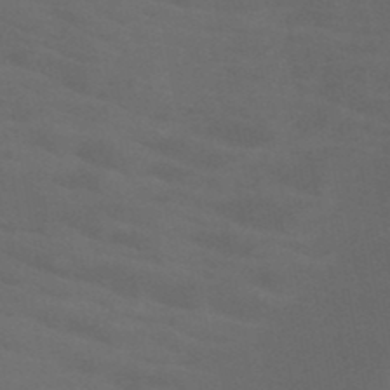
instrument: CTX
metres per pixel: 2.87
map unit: HNb
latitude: -50.1795
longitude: -46.2523
